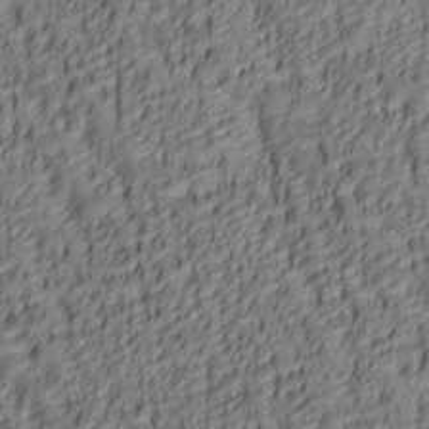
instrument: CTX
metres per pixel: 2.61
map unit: lAa
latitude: 6.2900
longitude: -116.3467
